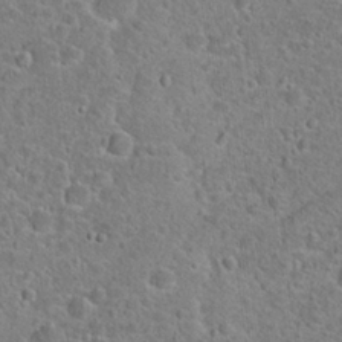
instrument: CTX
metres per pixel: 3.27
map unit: Hto
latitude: 22.8758
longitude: -46.1956
